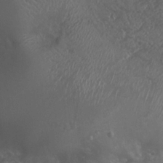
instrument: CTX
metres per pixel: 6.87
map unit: Nhu
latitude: 7.3482
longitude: -21.9528
